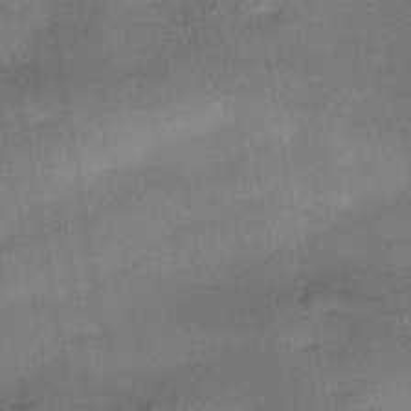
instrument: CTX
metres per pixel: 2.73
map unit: HNhu
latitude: -44.1795
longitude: 91.7478
